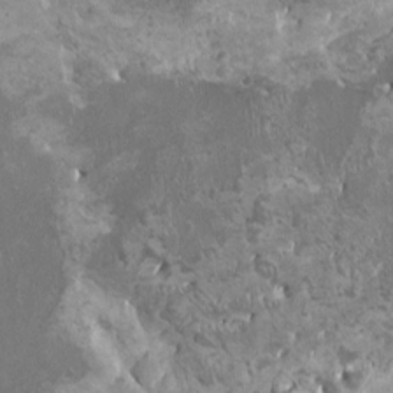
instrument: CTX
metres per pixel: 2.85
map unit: HNhu
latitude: 0.0822
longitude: 1.8612
